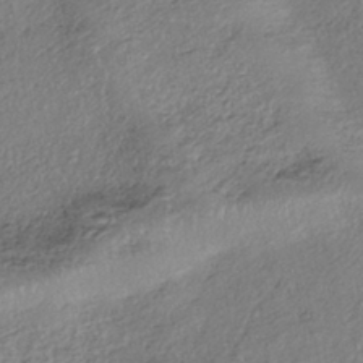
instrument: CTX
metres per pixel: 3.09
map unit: eHh
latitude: -42.3684
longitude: 118.4818
